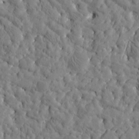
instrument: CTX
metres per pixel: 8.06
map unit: Htu
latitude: -3.2564
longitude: 175.6154
